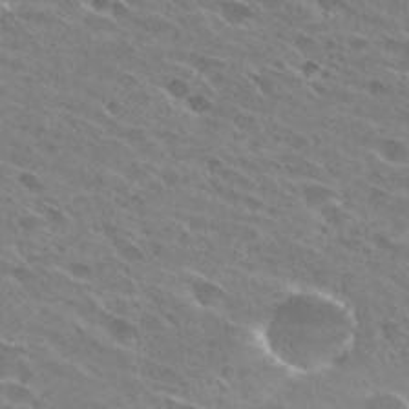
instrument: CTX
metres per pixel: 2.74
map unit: Hto
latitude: 28.5546
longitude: -44.2522
